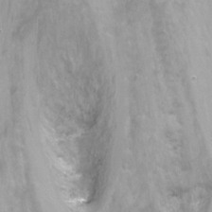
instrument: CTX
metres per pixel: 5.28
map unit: Nhu
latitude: -12.1039
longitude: -35.7071
